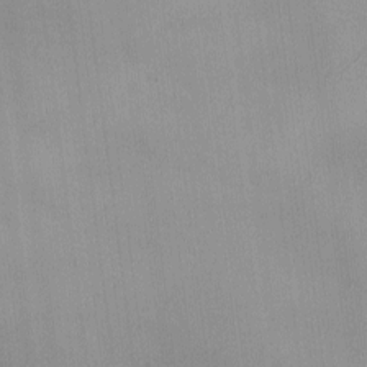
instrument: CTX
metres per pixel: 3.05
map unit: Ave
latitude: -9.9745
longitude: -122.8380
